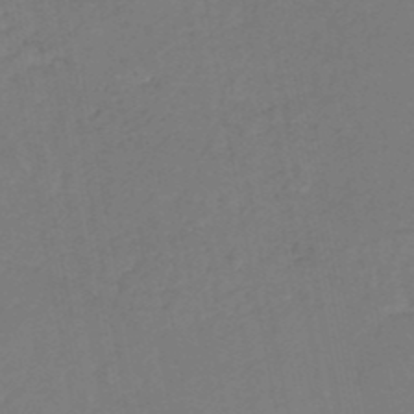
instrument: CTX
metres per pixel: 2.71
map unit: HNb
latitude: -50.5574
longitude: -53.6883
